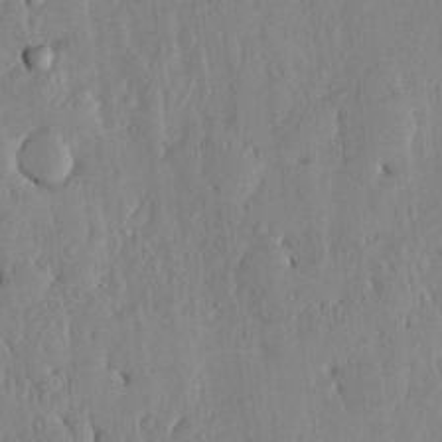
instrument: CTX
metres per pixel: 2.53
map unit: lHvf
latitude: 17.6694
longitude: -116.1011
